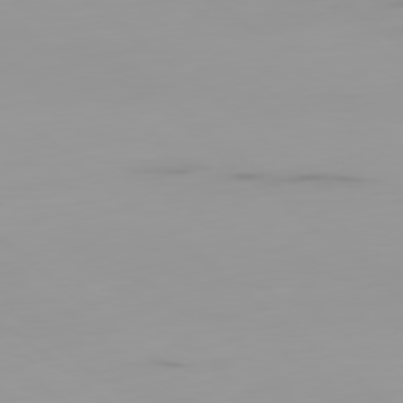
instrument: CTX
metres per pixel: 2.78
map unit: Ap
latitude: -79.8800
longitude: -69.0081
